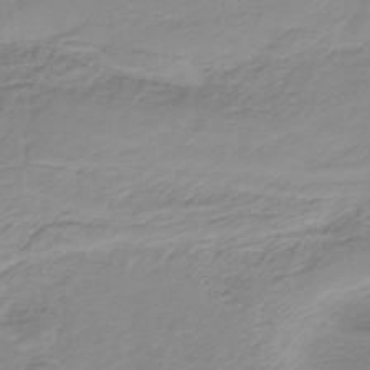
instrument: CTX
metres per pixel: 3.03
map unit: HNb
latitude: -36.7085
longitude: 55.5966
